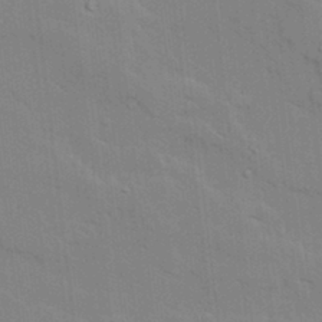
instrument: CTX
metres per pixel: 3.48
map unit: lAvf
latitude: 24.7246
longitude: -111.8206
